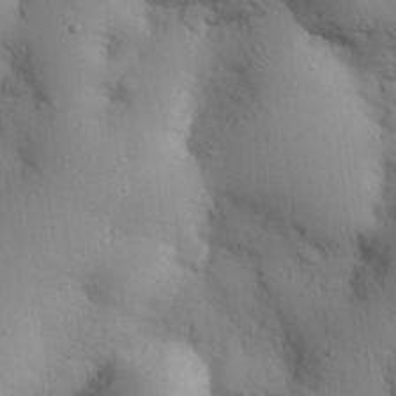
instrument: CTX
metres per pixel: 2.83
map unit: eHh
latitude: 26.5168
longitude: -75.4238
